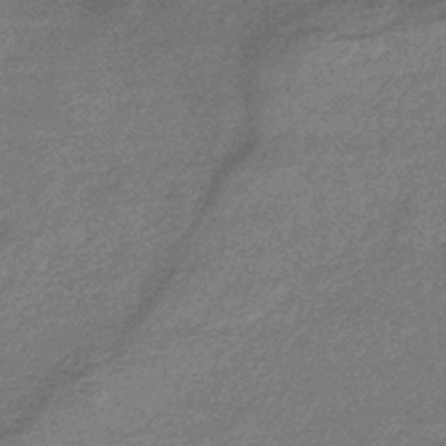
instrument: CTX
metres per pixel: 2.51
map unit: eHb
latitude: -35.8422
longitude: 82.1984
